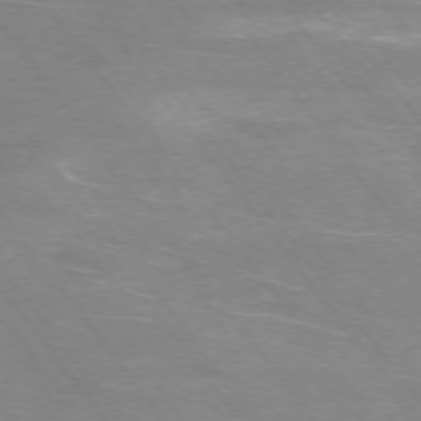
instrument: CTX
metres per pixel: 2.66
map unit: Ap
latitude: -75.2565
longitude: -70.0255
